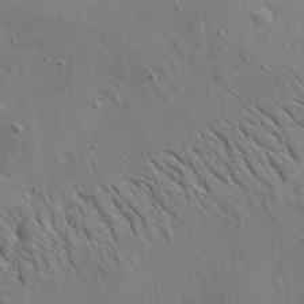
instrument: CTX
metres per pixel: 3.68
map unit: Aa
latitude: 22.4034
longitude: -140.7435
